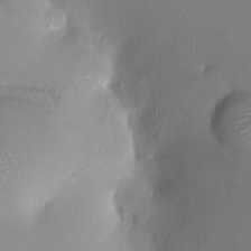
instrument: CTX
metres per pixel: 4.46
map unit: HNhu
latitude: 7.0836
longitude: 4.8219
